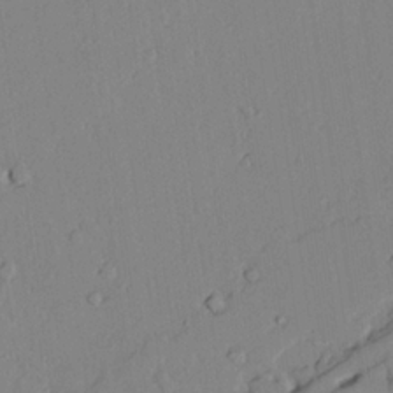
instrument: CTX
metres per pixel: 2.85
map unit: lAvf
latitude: 24.7057
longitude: -111.1214
